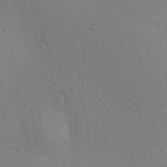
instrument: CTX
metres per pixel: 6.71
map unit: Hve
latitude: 2.7246
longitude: -124.2900
